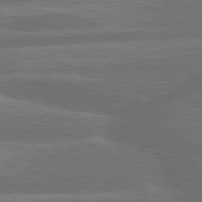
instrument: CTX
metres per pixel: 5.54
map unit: lApd
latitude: 79.9528
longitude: -164.4979
